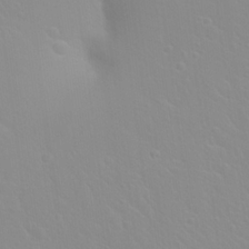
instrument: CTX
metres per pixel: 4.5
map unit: Hto
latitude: 20.4412
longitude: -33.3482
